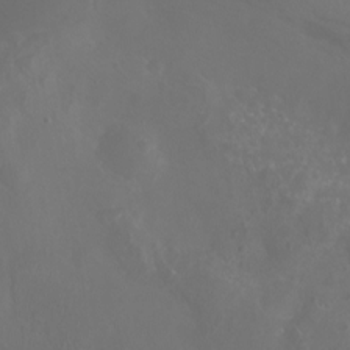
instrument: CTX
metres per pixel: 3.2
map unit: eHh
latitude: -6.7652
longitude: -77.2537
